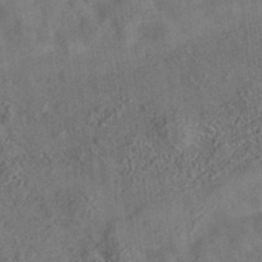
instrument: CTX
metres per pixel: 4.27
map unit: eAb
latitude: 35.2537
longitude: 109.5588
